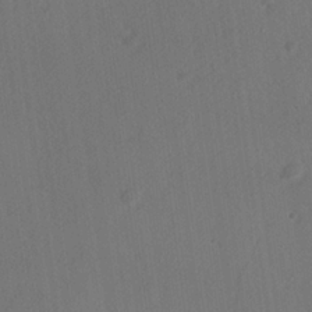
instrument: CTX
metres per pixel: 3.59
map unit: lHvf
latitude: 23.6505
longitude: 144.6896
